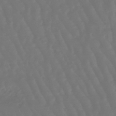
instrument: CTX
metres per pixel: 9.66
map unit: eHb
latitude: -47.1242
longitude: 79.2565
